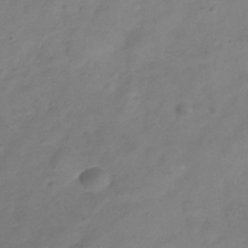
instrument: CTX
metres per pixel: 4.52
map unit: Hve
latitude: -33.1054
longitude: 91.8045
